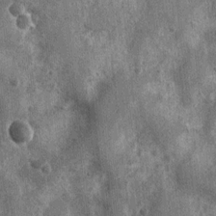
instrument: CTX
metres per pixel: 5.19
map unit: Nhu
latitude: 6.4979
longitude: -20.0444
